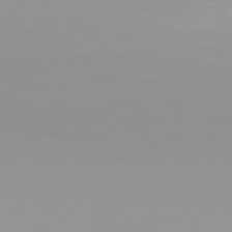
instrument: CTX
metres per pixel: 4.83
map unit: Hpe
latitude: 77.9717
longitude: -137.5182
